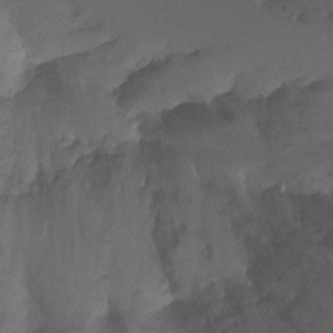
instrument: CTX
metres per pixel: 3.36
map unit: Ht
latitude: 1.8205
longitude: -35.6694
